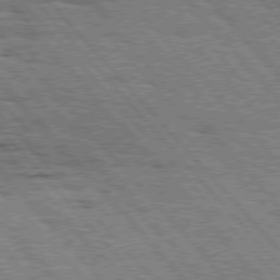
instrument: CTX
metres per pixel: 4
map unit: Hpe
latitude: 75.9528
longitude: -154.2145
